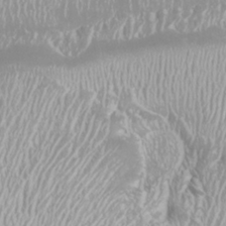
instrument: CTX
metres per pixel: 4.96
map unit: Htu
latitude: -8.7652
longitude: -76.5356
